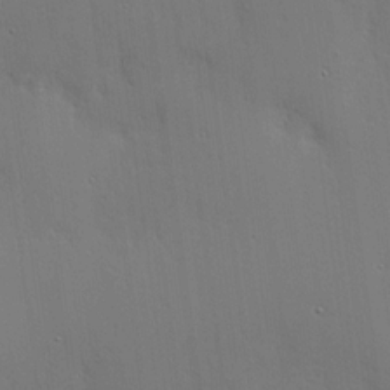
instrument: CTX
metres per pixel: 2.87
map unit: lHvf
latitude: 18.2522
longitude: -117.0459
